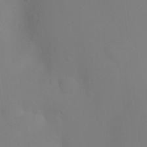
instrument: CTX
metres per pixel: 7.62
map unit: Ht
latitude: -3.7855
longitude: -25.7638
